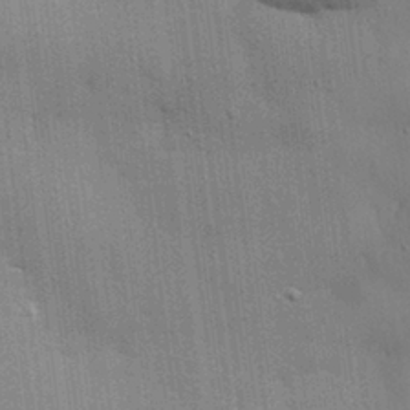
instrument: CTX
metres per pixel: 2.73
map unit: eHh
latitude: 28.4223
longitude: -82.5923
